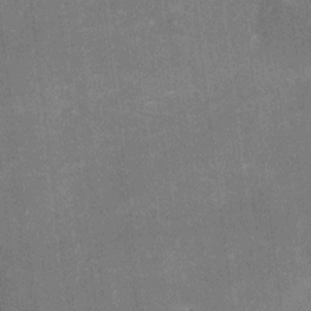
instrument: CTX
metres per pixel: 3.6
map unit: Nhu
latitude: -16.2740
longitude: -58.2334
